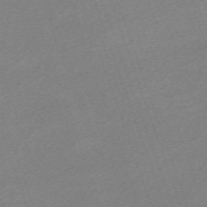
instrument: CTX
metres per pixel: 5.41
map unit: eHh
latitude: -64.5763
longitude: 50.9353
